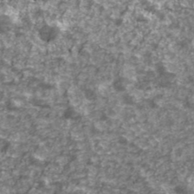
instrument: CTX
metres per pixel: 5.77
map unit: Ave
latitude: 41.7638
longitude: -114.0633
